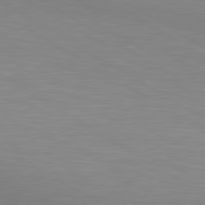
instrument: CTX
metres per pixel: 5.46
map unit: lApd
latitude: 80.2333
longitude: 133.2187
